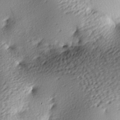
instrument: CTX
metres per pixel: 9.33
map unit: lAa
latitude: -9.6155
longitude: -125.4237
